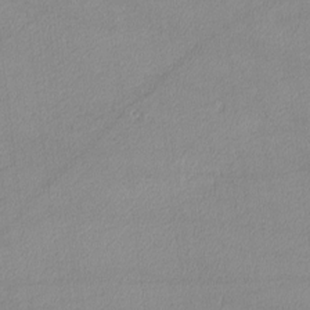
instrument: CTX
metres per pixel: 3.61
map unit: lHvf
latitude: -12.4251
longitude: -102.5923
